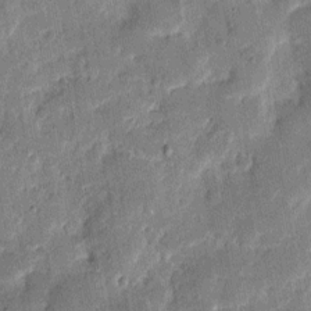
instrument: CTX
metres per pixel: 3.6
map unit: eHh
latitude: 9.0081
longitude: -66.6679
